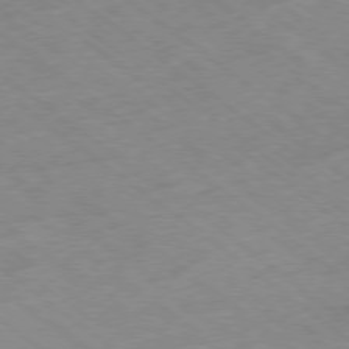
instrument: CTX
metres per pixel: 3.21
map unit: Hpe
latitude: -78.3684
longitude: -22.4034
